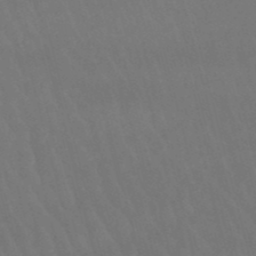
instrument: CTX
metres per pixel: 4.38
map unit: lHb
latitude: -47.1431
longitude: 77.2943
